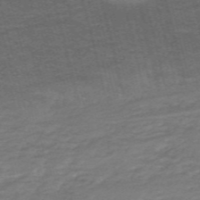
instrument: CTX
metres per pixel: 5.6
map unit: HNb
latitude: -54.0661
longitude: -42.7435
